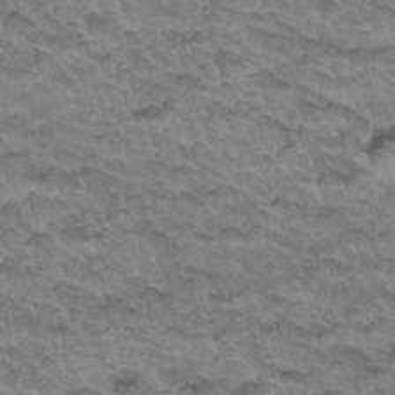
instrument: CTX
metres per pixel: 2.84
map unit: Hto
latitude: 34.2711
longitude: -47.4805
